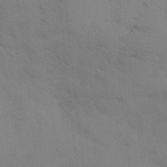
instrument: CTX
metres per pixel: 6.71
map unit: Ave
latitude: -0.5574
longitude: -111.9150
